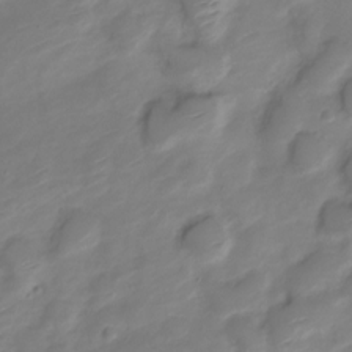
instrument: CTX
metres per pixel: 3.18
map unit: Nve
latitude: -18.7274
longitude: 107.8612
